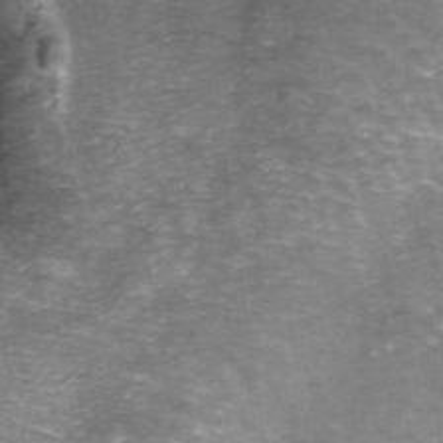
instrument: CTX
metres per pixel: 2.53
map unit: ANa
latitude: 42.9703
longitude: 25.7477
